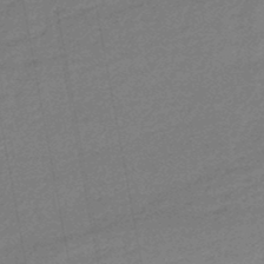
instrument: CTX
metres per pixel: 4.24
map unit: HNhu
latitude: -47.4832
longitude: 89.7099
